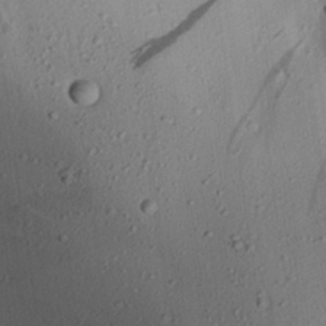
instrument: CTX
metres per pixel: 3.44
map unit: Aa
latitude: 28.2900
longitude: -132.8191
